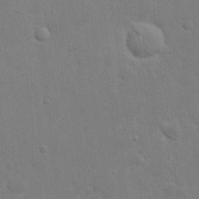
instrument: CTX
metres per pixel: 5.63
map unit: eHh
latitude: 21.5371
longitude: -62.7247
